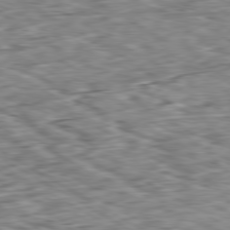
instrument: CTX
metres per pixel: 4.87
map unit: Ap
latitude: -80.5763
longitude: -84.4790
